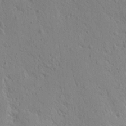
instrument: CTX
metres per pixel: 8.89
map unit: Nhu
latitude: 15.0081
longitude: -78.3845
